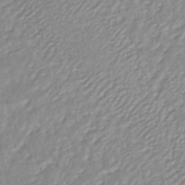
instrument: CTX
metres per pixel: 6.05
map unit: ANa
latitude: -44.7085
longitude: 104.4251
